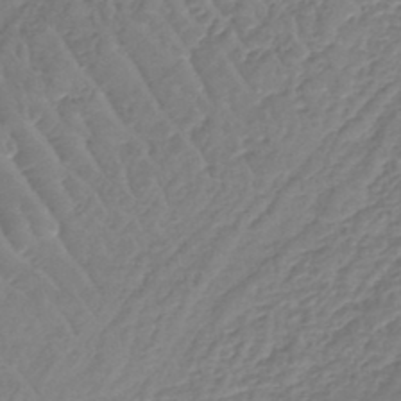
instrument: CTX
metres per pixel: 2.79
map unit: lHb
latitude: -44.6519
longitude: 73.4265
